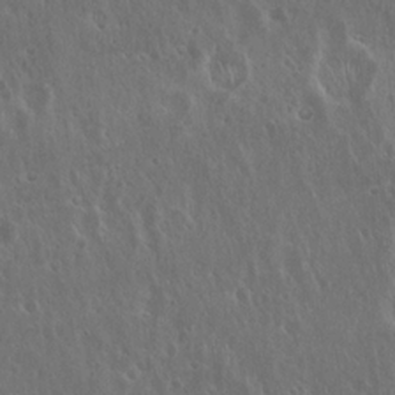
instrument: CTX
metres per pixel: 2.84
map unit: Hto
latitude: 19.1592
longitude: -57.2536
